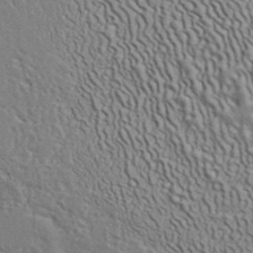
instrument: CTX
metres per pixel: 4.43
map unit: ANa
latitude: 39.6316
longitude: 30.0094
